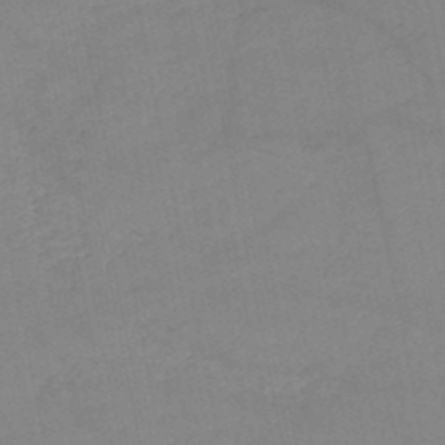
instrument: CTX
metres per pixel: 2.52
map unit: HNb
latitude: -49.9367
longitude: -40.4223
